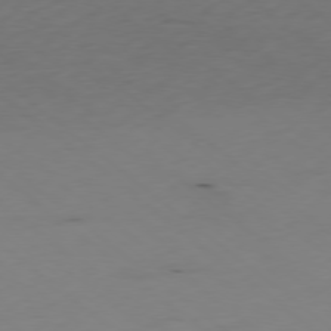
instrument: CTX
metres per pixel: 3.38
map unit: Ap
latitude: -78.7841
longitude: -73.9906
